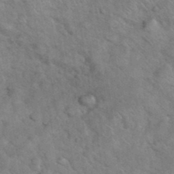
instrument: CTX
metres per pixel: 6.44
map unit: eHh
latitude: 37.4238
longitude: -64.9703
